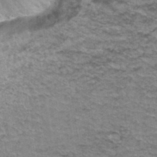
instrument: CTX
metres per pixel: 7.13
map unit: Hto
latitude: 36.6113
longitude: -43.3293
